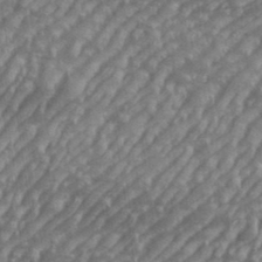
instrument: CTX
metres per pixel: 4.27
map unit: eHh
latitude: 36.1578
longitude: -133.8772
